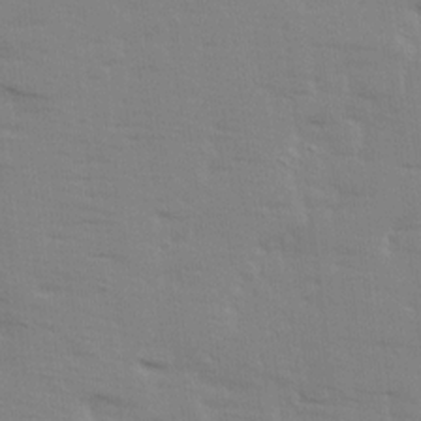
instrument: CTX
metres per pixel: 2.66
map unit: Ave
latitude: 14.2334
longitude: -102.8947
